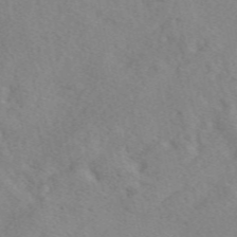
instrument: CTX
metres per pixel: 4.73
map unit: eAb
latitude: 49.9150
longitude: 108.1417
